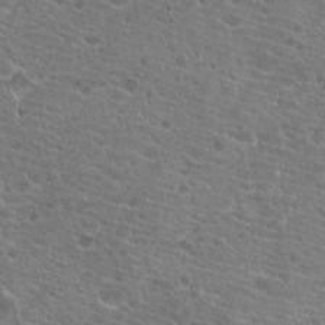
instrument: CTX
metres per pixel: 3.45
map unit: Hto
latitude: 19.7071
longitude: -41.5182
